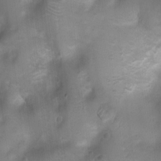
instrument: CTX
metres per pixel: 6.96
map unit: Ht
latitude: 4.1956
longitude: -21.6694
